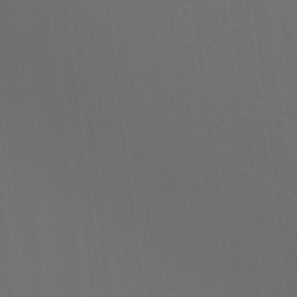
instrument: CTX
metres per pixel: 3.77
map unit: Hto
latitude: -7.7666
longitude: -51.2726
